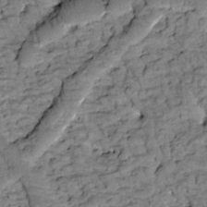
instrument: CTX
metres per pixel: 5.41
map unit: Htu
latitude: -2.0849
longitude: 173.8233
